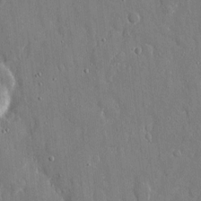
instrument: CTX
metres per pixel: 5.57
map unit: eHh
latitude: 8.4790
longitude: -69.5560
